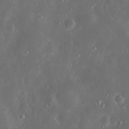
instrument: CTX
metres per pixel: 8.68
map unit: Hve
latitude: -11.0487
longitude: 174.8785
